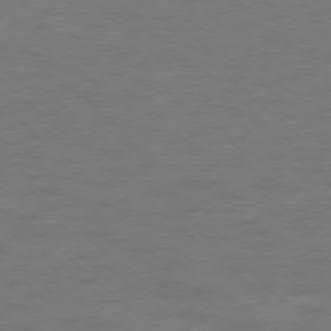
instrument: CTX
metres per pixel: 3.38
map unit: Hpe
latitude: -78.1039
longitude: -20.4223
